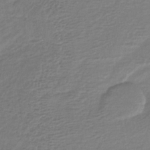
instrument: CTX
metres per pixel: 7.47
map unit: lHb
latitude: -37.1620
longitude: 70.4818
